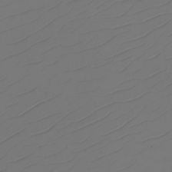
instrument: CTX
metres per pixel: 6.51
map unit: eHh
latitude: -2.5384
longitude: -74.1767
